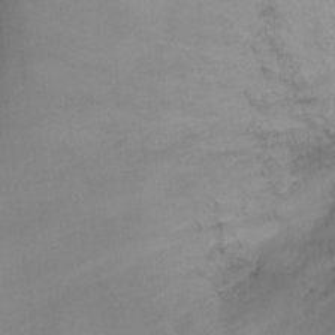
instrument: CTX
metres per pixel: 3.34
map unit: Ht
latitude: 2.6301
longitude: -27.4993
